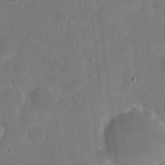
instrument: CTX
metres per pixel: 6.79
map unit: eHh
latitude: 5.7261
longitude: -66.7435
